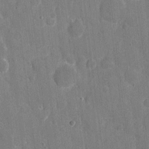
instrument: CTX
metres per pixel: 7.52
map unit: eHh
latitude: 6.8758
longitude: -67.9150
